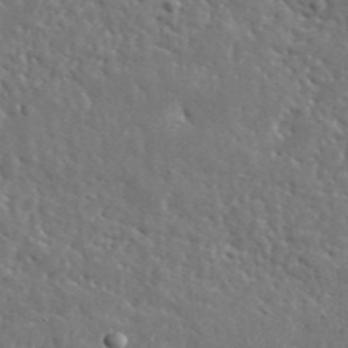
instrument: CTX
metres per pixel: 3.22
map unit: lHvf
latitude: 36.0444
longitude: -86.6679
